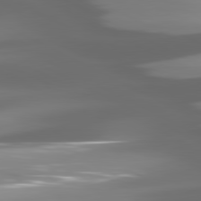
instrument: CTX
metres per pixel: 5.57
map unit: lApd
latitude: 80.8380
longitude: -145.5560
